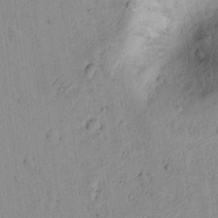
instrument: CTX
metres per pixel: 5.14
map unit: lAvf
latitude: 8.6302
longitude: 167.7667
